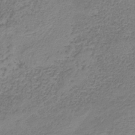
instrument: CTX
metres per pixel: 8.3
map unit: HNb
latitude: -34.1417
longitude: 53.4643
